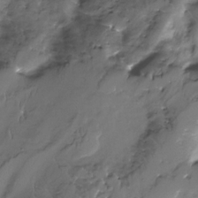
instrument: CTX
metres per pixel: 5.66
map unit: Nhe
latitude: -31.7855
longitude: -92.8380
